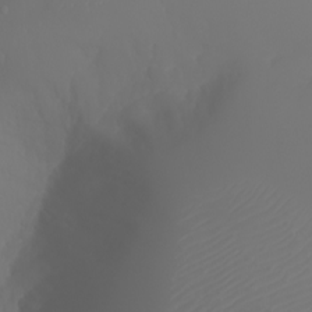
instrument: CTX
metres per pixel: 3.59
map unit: Aa
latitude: -6.8597
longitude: -85.5371
